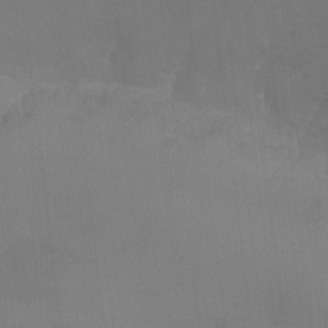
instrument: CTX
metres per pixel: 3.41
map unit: Aa
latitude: -7.6722
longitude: -78.6113
